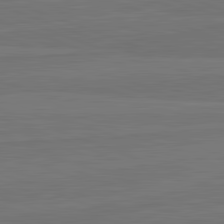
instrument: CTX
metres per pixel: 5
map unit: lApd
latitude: 82.6490
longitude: 165.3699
